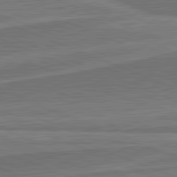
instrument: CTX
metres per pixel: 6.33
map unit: lApd
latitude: 82.3845
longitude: 142.1227
